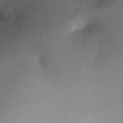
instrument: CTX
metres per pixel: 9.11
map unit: Ht
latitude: -16.8408
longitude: -40.9324
